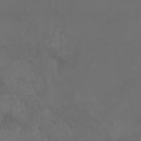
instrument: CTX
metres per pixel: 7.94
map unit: Aa
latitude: -7.6533
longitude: -79.2159
